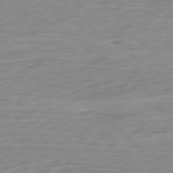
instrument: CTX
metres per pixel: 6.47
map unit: Ap
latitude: -76.9353
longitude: -78.6113
